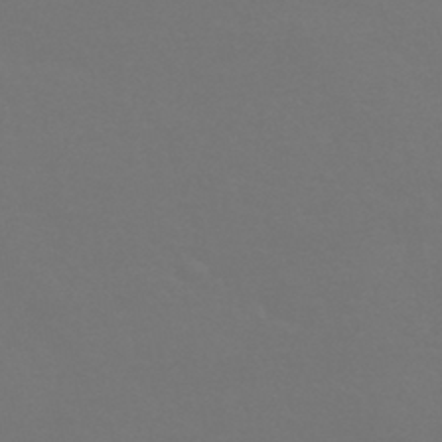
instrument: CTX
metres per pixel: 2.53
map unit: HNhu
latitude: -43.4076
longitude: 93.9556
